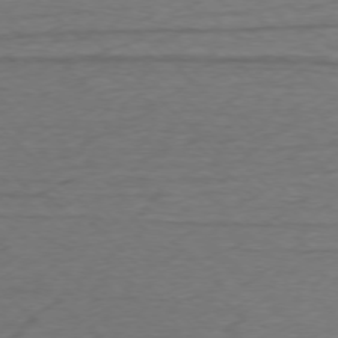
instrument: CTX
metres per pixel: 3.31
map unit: Ap
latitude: -75.7856
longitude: -78.1389
